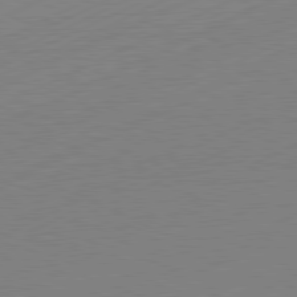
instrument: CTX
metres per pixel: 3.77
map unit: Hpe
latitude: -81.7856
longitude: 12.1417
